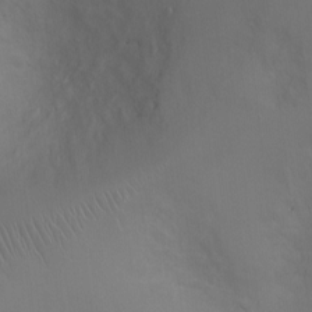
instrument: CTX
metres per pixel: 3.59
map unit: Ht
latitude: -2.9919
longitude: -16.0255
